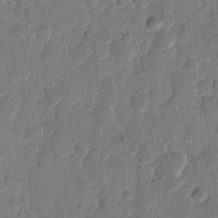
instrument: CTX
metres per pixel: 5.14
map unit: eHh
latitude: 10.7813
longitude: -65.4804
